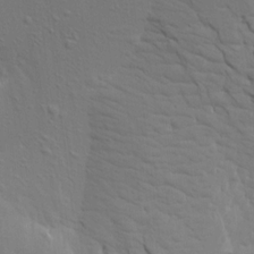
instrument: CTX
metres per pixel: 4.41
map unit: Aa
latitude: 15.4994
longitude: -142.5168
